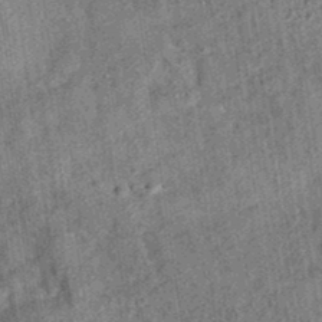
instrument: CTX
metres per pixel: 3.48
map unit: eAb
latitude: 35.4615
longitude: 115.1809
